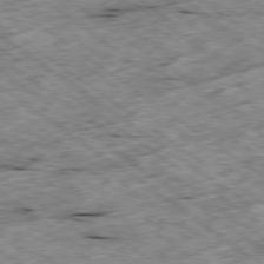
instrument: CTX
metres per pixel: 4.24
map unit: Ap
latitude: -79.6155
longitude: -88.2523
